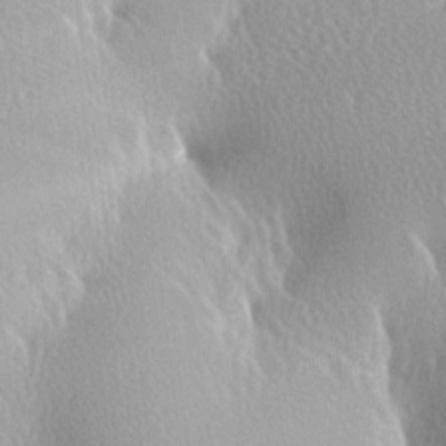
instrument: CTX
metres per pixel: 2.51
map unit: lAa
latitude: -7.2376
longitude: -124.7813
